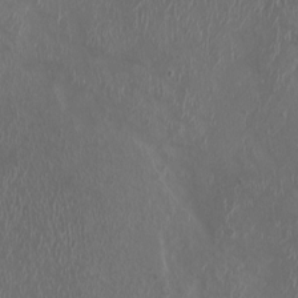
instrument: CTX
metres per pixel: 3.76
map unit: HNhu
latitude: 2.3845
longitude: -3.1970
